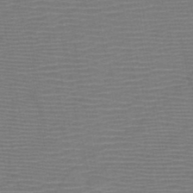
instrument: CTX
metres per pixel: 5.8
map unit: HNb
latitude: -46.5007
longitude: -40.3656
